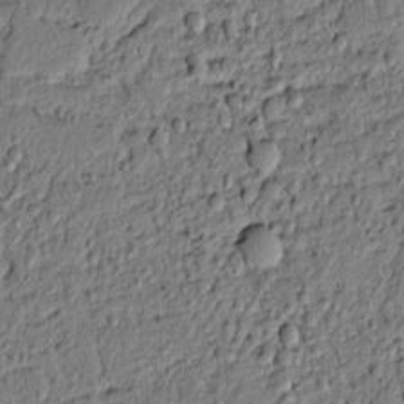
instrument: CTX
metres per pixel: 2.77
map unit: lAvf
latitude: 6.6679
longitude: 166.5196
